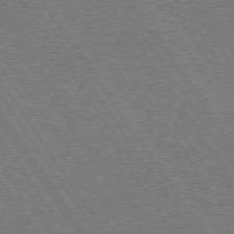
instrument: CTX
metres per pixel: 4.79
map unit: Hpe
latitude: 73.7639
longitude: -141.6693
